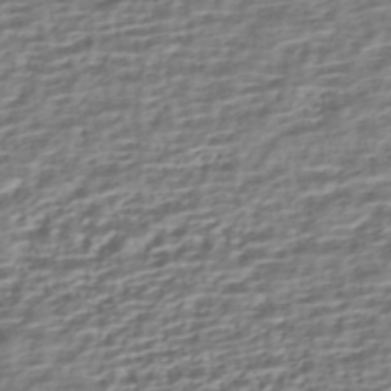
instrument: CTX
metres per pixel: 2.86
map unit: HNhu
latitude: -42.6707
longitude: 100.0661
